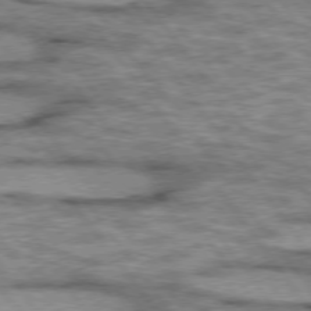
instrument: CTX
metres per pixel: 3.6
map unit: lApd
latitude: 75.2348
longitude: -48.1578
